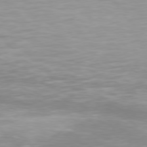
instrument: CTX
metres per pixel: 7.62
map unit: Hpe
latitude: 74.5735
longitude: -130.1389
